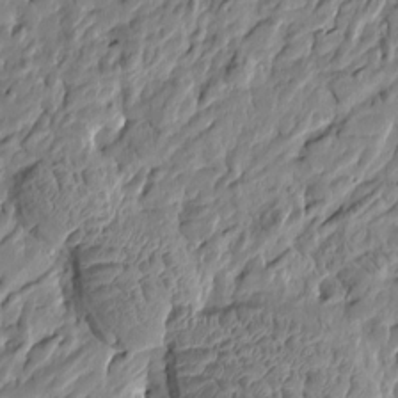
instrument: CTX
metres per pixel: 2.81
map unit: Htu
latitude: -5.1620
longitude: 177.9367
